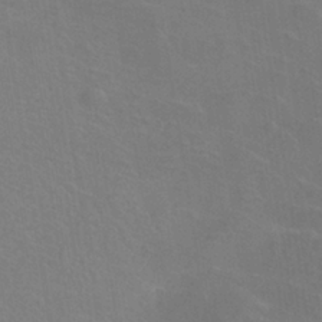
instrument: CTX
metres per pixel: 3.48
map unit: ANa
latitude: -37.7855
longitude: 95.6533
